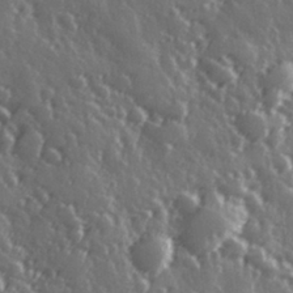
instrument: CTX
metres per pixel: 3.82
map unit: Hve
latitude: 27.8206
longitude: 147.0486
